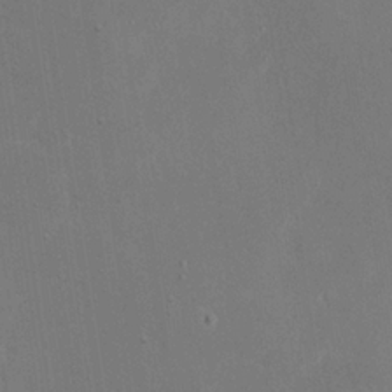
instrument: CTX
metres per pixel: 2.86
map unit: eHh
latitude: 19.8205
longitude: -68.7813
